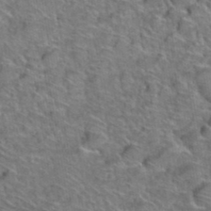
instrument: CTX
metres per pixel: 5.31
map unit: Hto
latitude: 38.3845
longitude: -45.0269
